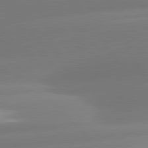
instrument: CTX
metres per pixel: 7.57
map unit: lApd
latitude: 80.9514
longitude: -161.5938
